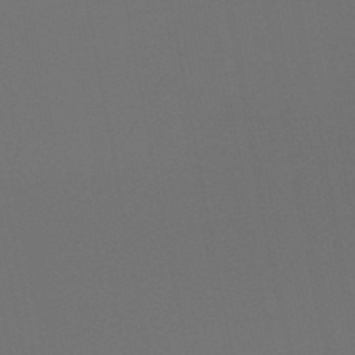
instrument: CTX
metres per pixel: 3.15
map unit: HNb
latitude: -47.9556
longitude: -42.9514
